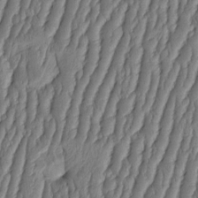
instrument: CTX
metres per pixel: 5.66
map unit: HNhu
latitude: -2.6707
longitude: 13.8045
